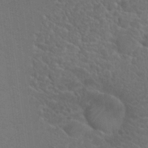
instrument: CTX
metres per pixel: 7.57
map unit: Hto
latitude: 19.8583
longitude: -36.8569
